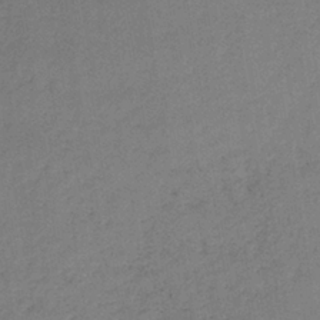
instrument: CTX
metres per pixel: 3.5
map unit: lHb
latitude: -37.0108
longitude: 71.3132
